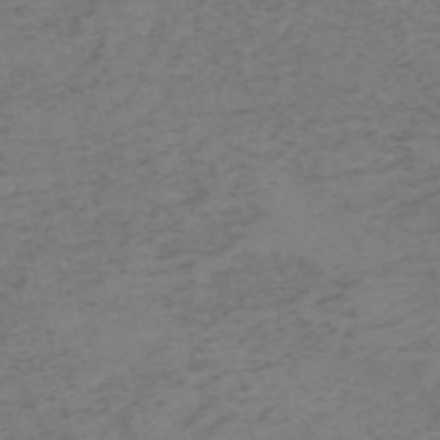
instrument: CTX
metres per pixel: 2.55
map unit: HNb
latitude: -55.2943
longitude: -46.6680
